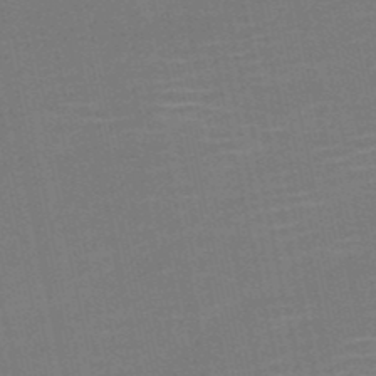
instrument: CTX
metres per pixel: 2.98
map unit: HNb
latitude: -51.5021
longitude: -48.1956
